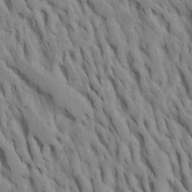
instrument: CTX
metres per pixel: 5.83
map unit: Htu
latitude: -7.8233
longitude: 144.9731
